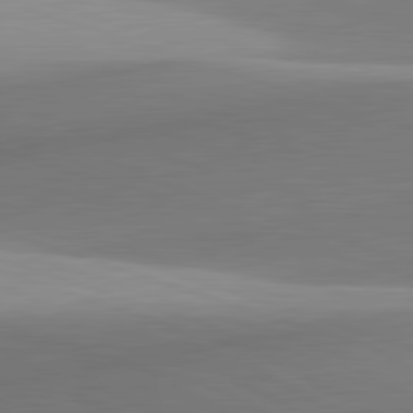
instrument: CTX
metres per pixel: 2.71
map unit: lApd
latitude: 81.9339
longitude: 135.4643
